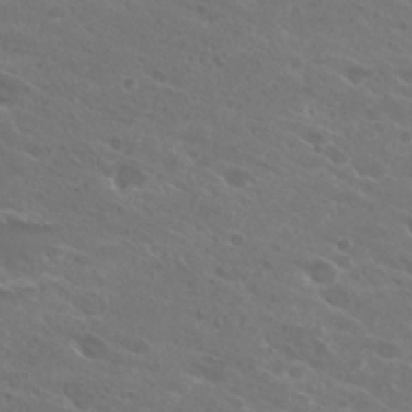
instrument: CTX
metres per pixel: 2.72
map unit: Hto
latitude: 25.1592
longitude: -39.3859
